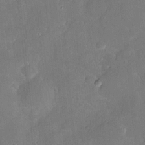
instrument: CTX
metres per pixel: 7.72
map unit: Hve
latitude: -10.9353
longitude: 175.4832
